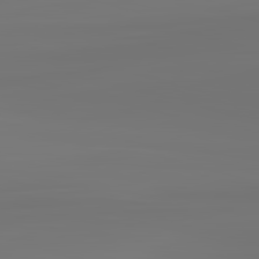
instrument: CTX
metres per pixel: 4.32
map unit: lApd
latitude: 83.4426
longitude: -131.3293
